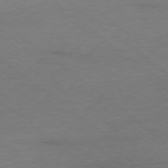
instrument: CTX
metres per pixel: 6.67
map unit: Ap
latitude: -78.3684
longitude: -92.0822
